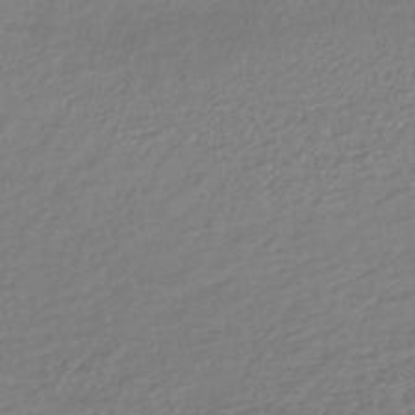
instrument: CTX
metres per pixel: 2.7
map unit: lHb
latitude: -42.7274
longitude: 69.3131
